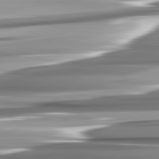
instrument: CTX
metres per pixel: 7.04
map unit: lApd
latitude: 82.5356
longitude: -140.0633
